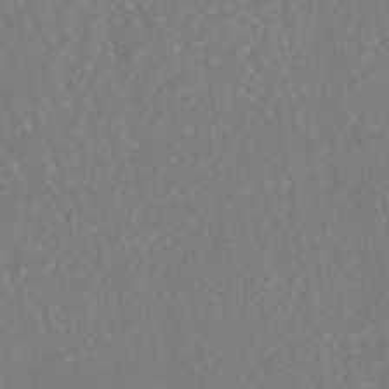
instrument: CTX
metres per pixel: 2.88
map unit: HNhu
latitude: -45.1809
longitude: 104.2172
